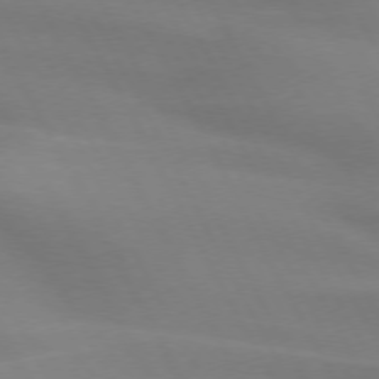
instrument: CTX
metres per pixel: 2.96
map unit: lApd
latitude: 73.4994
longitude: -48.9703
